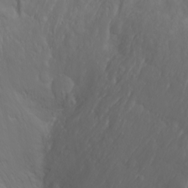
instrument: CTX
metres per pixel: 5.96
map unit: Nhu
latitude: -4.6707
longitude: -86.5923
